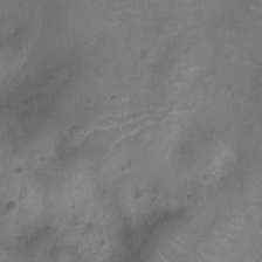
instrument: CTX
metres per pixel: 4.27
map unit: Ht
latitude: -9.2187
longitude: -21.4427
